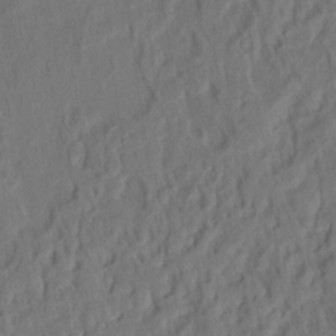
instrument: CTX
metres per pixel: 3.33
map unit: eHh
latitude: 5.3104
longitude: -77.0269
